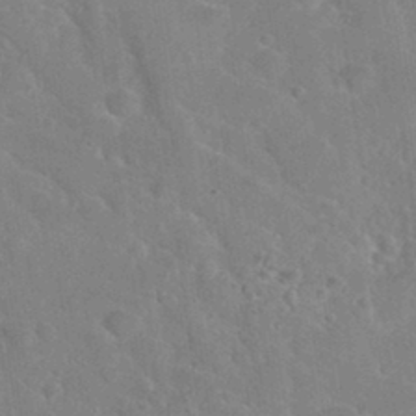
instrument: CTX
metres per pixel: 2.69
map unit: Nhu
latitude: 30.9514
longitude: -51.6505
